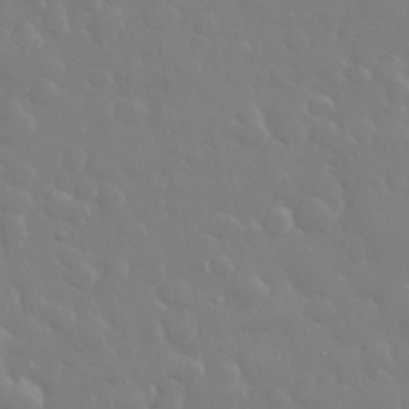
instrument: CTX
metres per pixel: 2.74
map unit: eHh
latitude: 33.1214
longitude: -60.4979
